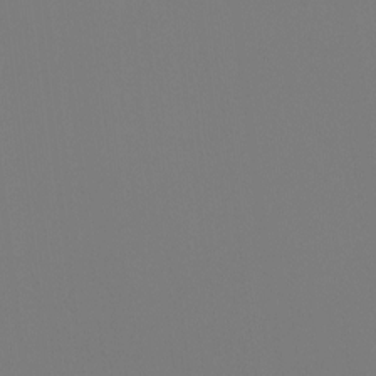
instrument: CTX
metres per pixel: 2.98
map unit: Htu
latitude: -12.9542
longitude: -70.2333
